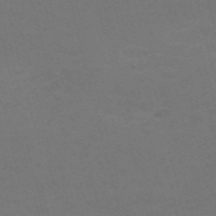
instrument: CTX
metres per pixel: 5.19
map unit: Nve
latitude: -59.2942
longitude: 63.5777
